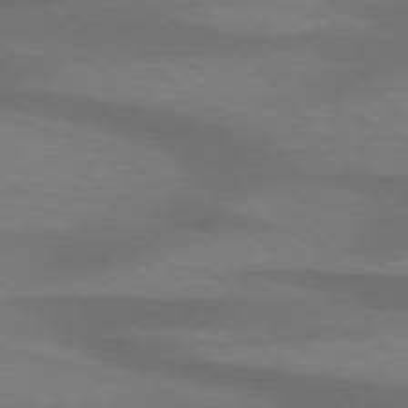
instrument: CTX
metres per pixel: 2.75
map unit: lApd
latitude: 76.0255
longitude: -59.1781
